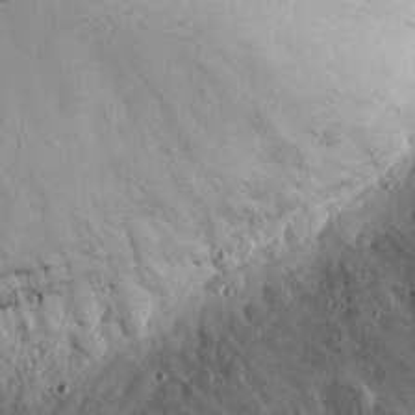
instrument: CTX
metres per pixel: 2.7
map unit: eHh
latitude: 11.5560
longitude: -73.8773
